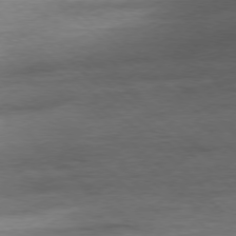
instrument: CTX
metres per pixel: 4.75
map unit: Ap
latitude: -78.1794
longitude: -88.1956
